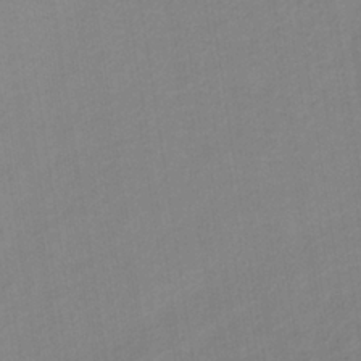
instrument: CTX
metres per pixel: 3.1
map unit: lHb
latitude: -35.6344
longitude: 72.0850
